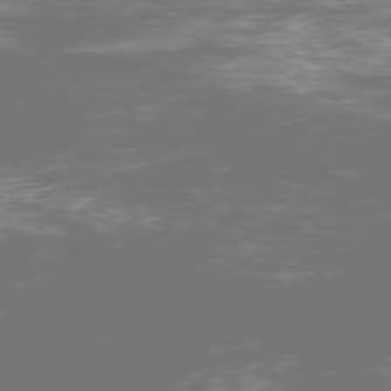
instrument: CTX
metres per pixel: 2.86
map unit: Ap
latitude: -77.8233
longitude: -61.8394
